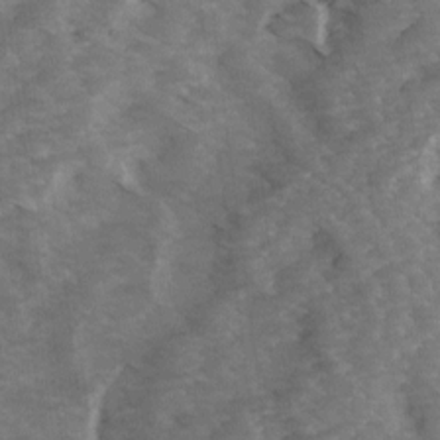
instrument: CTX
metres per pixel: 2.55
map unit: Ave
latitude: 14.4034
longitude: -103.1781
